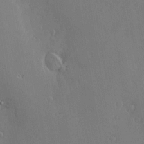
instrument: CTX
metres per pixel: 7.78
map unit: Nve
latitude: -7.5588
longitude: 173.8233
